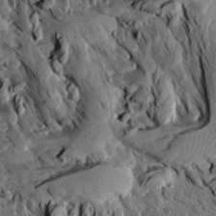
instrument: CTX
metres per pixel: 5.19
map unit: Aa
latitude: 14.1389
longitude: -144.5923
